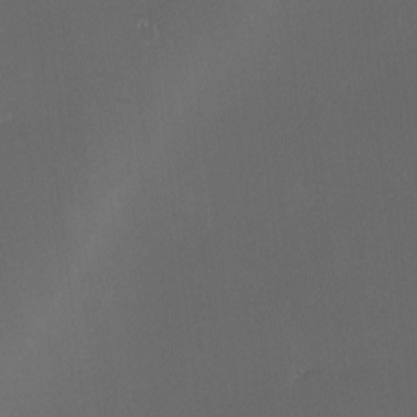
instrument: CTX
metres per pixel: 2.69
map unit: Ave
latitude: -7.1431
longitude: -122.0444
